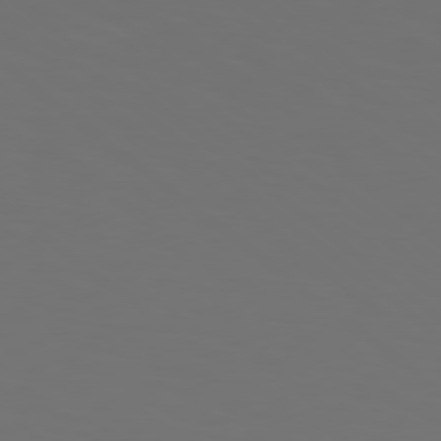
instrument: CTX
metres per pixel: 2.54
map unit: Hpe
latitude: 78.2334
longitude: -175.2159
